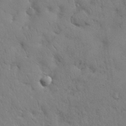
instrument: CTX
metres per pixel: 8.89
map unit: Nhu
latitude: 28.8191
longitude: -68.6869
